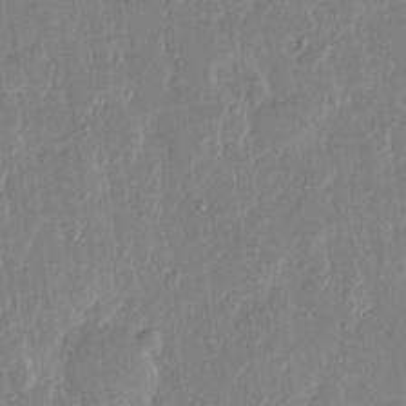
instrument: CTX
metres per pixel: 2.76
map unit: eHh
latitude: 13.4427
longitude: -69.3860
